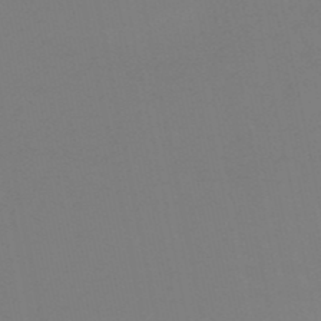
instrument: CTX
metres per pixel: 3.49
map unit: lHb
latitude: -49.8423
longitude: 69.7288
